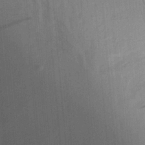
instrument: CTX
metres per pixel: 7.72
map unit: Aa
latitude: 20.9325
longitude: -144.0633
